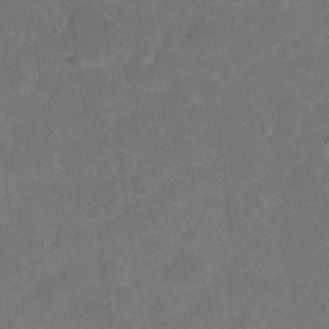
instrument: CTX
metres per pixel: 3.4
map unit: eHh
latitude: 19.8205
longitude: -63.6316
